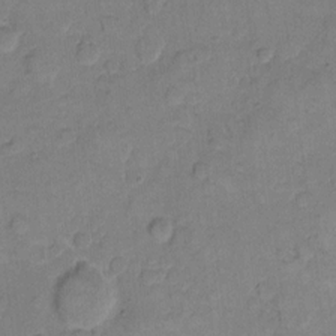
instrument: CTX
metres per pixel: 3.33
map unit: eHh
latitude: 10.9136
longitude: -64.4223
